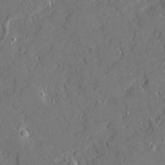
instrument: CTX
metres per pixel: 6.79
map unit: Ave
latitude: 20.0633
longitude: -128.0444
